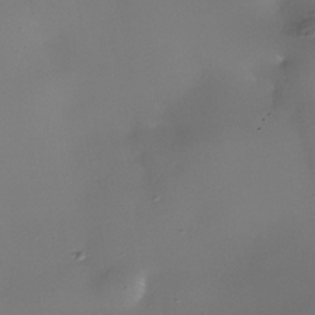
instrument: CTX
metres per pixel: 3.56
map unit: Nhe
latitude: -35.5210
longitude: -118.0255
